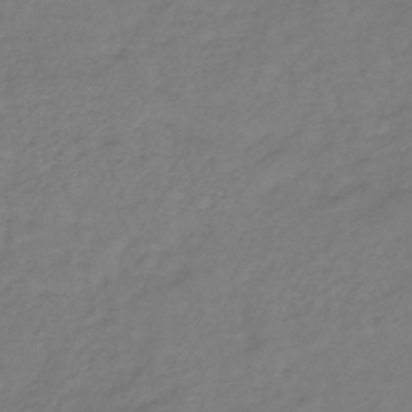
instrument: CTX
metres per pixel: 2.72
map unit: lHb
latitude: -39.2376
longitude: 72.1606
